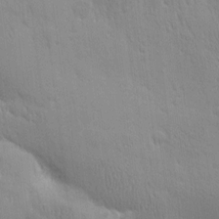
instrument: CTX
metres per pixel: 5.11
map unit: Htu
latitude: 1.8016
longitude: -178.4412
